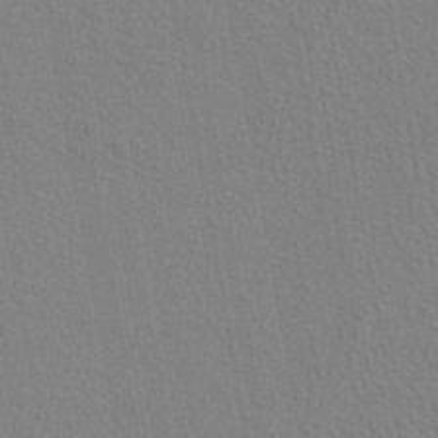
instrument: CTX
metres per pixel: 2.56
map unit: ANa
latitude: 39.8016
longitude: 21.8611
